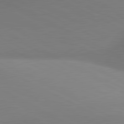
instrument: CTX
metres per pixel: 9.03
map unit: lApd
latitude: 81.0269
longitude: 134.9353
